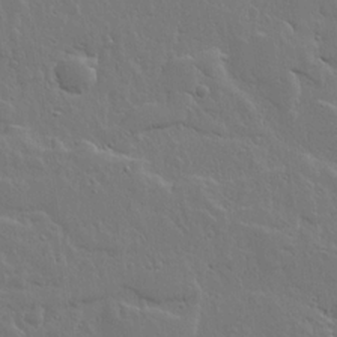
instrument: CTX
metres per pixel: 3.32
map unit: lHvf
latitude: 17.8583
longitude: -116.9136
